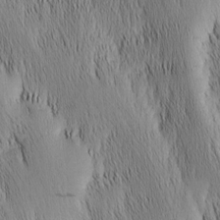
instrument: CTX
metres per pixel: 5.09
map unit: Nhu
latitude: -6.8408
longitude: -152.3845
